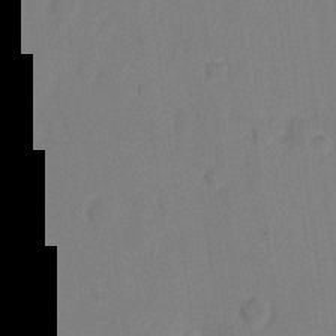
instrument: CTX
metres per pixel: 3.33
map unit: eHh
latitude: 7.6127
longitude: -65.7639
